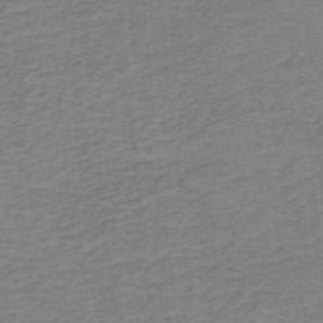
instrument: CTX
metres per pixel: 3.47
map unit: lHb
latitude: -40.5763
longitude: 54.1795
